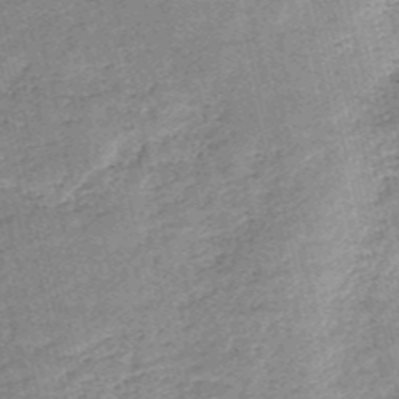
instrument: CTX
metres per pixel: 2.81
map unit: HNb
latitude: -53.5021
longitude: -40.2900
